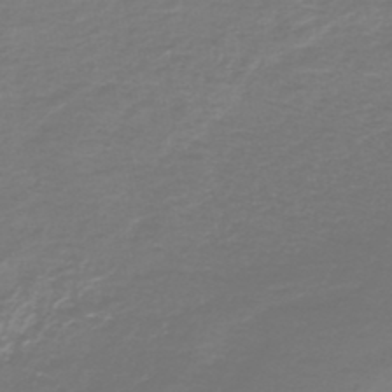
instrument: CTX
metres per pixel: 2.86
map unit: HNb
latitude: -46.5196
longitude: 53.3131
